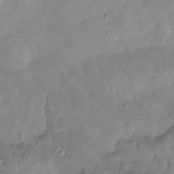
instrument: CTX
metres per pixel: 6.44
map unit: Ht
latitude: -14.9164
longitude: -44.3656
